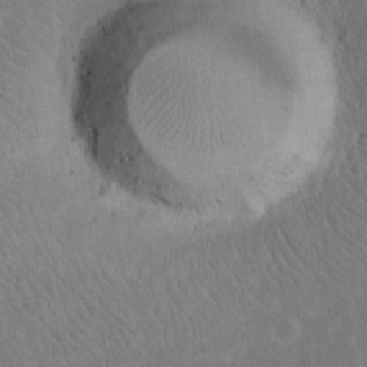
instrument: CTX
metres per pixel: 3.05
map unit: eHh
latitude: 20.0444
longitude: -65.0647
